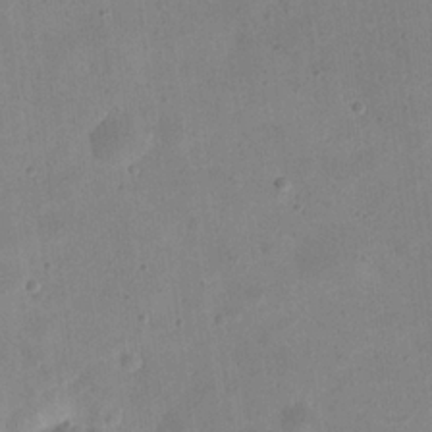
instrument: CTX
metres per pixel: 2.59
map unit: eHh
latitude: 21.2915
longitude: -63.9339
